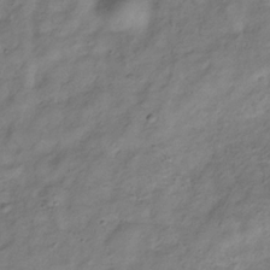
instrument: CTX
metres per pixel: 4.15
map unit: Hve
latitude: -32.9731
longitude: 89.3509
